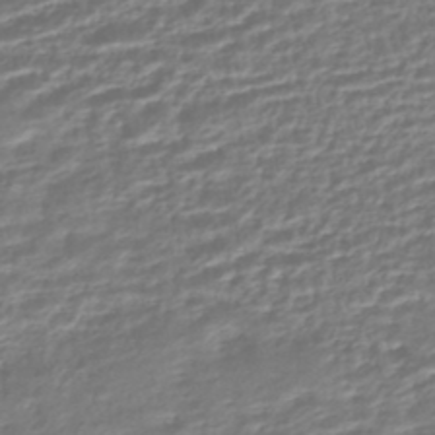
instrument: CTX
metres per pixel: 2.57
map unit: HNhu
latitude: -45.5777
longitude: 100.0283
